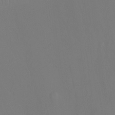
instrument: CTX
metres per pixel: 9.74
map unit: Ht
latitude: -9.6911
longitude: -33.2348
